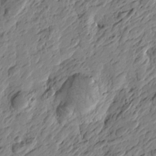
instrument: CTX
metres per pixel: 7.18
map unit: Htu
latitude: -3.1809
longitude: -178.9514
